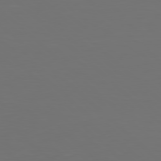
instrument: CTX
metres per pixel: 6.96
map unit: Hpe
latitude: 77.8583
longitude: -171.8772
